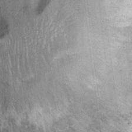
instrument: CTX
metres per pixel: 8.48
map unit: Ht
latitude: 11.2915
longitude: -39.4615
